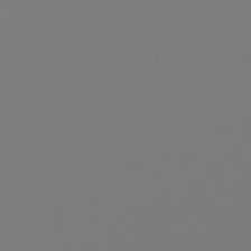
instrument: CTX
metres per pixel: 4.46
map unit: lHb
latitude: -46.3684
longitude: 65.8045
